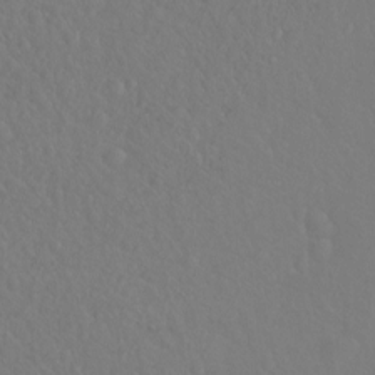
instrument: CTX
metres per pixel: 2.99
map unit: Hto
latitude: -8.1984
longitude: -46.0255
